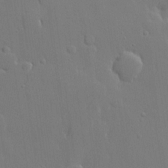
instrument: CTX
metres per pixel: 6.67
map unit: lHvf
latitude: 21.4049
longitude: 145.6722
